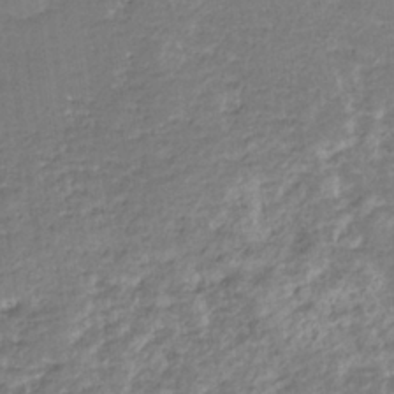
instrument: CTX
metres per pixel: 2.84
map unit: eHb
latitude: -34.0094
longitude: 71.1053
